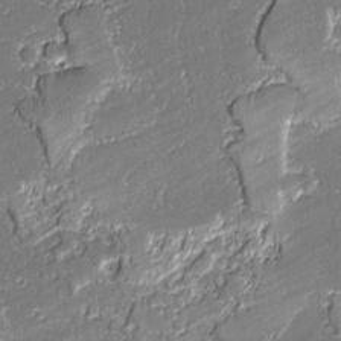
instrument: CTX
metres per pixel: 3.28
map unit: lAvf
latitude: -1.2187
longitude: -108.6868
